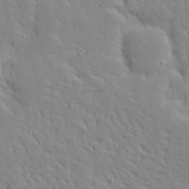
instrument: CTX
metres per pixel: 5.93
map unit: Ave
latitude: 12.8002
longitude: -137.4427
